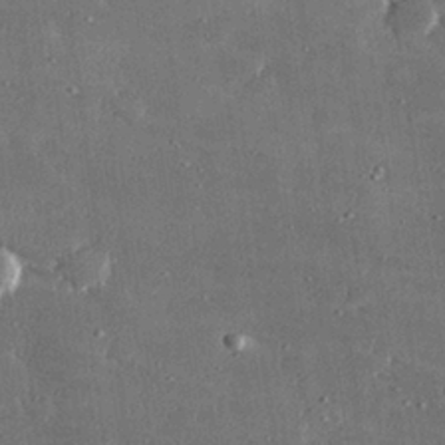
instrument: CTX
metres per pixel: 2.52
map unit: lHvf
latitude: 30.9514
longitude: -89.6127
